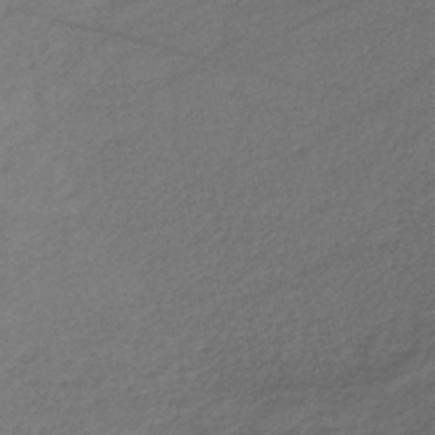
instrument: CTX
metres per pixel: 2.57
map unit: lHb
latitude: -38.8975
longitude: 74.8597
